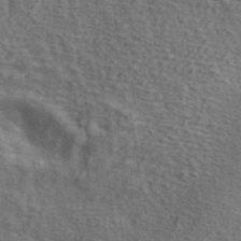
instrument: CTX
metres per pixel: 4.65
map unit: ANa
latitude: 41.7072
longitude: 13.7856
